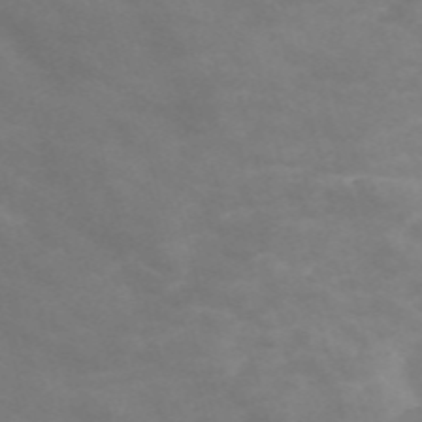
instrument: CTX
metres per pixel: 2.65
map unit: Nve
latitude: -58.1983
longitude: 58.7274
